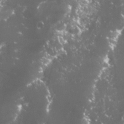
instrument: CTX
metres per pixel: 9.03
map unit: Nhu
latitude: 26.9514
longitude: -60.7057
